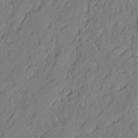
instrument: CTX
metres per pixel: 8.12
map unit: eHh
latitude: 6.2334
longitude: -76.0822
